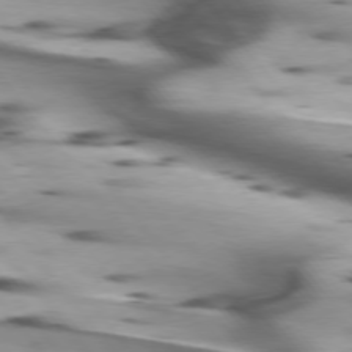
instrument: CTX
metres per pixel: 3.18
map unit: lApd
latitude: 75.4049
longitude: -63.7261
